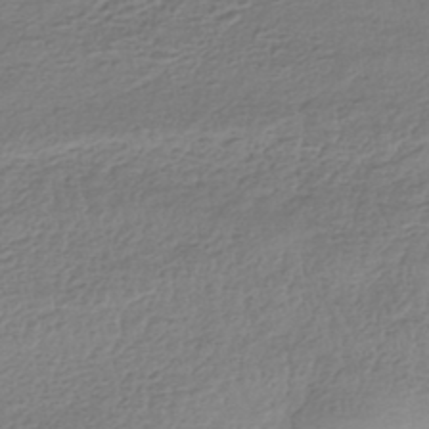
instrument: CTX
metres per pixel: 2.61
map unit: HNhu
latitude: -43.9367
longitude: 105.1242
